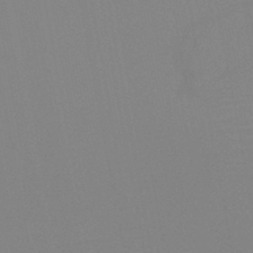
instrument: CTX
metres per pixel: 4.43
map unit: HNb
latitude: -46.2739
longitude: -43.2537
